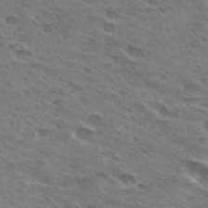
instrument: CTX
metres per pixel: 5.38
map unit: Hto
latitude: 31.1026
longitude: -45.1403
